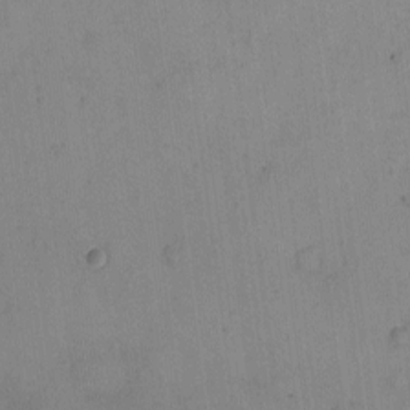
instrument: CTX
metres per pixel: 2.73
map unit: eHh
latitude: -9.4454
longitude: -67.7260
